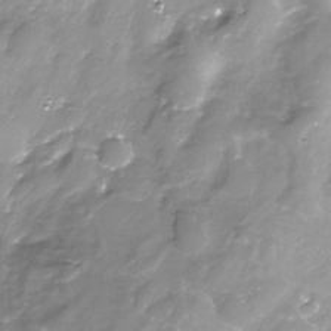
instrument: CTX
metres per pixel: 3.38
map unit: Nhe
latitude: -32.4629
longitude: -93.2348
